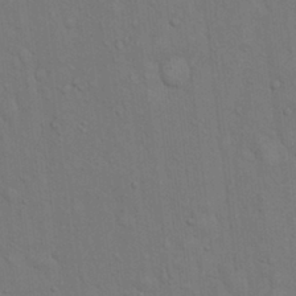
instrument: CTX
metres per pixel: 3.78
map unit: Hto
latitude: 14.8002
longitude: -57.8016
